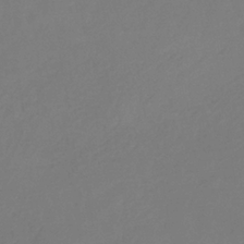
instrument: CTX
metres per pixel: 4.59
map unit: eHb
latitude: -34.5763
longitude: 78.6329
